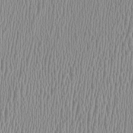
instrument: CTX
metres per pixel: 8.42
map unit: HNhu
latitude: -0.9920
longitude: -1.6882
